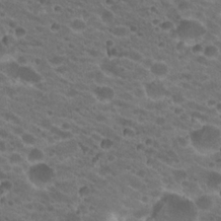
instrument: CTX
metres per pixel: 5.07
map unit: Hto
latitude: 20.7435
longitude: -35.7827
